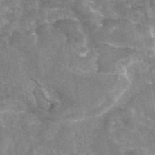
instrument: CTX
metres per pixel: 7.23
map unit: eAb
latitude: 45.6883
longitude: 121.0108
